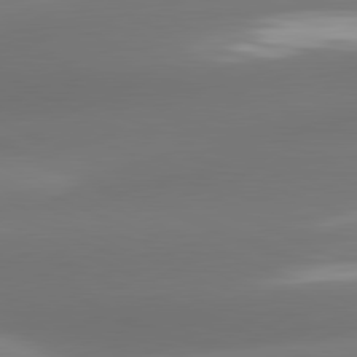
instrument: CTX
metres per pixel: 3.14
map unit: lApd
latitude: 81.3671
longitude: -161.5938
